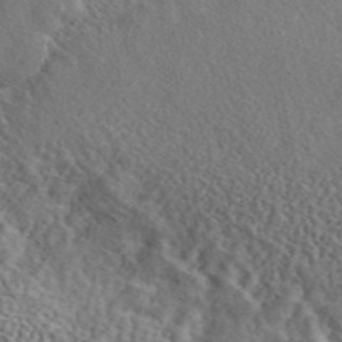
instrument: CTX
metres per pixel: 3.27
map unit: ANa
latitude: 44.8002
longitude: 47.9178
